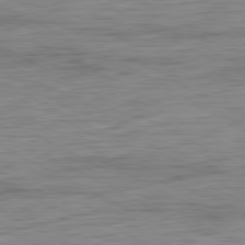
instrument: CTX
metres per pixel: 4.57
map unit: Ap
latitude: -80.9542
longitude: -86.3089
